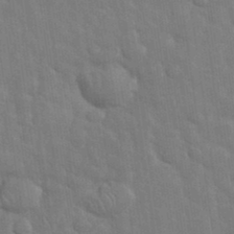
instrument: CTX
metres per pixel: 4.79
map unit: eHh
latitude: 35.4237
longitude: -61.1214
